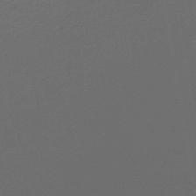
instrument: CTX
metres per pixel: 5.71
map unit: lHb
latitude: -45.2754
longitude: 60.7085
